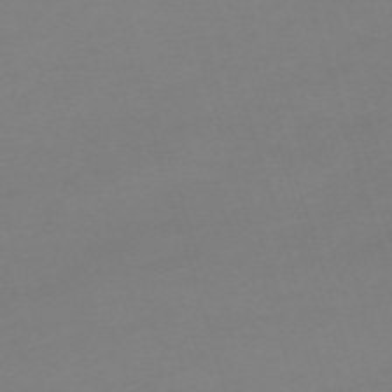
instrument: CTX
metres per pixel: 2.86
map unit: eHh
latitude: -62.4062
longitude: 49.0487
